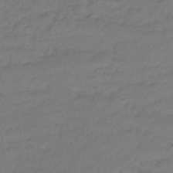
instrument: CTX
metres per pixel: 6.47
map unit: lHb
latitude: -42.4628
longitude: 58.3306
